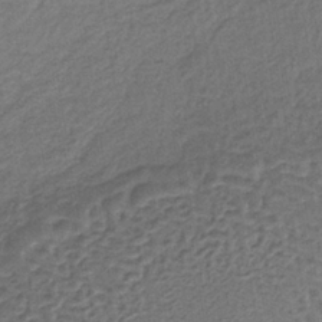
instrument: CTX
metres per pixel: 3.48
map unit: lHb
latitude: -37.2376
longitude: 59.9178
